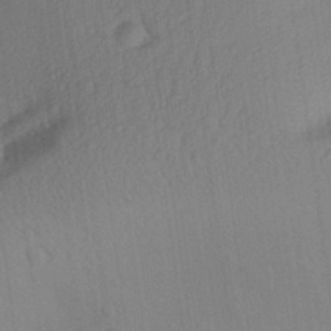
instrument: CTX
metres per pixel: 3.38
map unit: Aa
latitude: 27.9528
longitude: -144.4979
